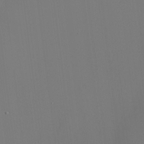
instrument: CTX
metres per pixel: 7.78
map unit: HNhu
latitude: 10.4223
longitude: 22.7841
